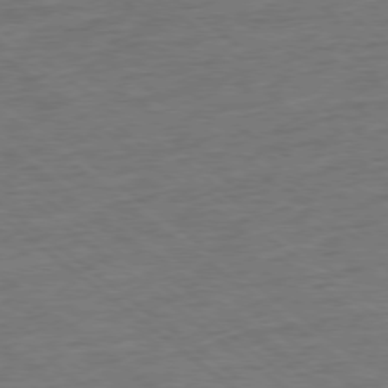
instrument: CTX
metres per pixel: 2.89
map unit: Ap
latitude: -78.1039
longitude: -83.0458
